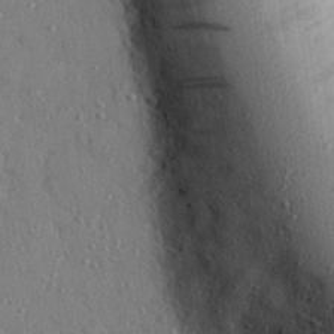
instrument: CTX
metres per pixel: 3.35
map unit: eHh
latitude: 25.6693
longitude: -76.9324
